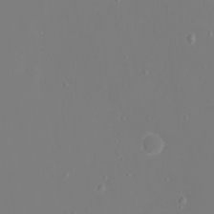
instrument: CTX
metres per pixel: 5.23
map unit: eHh
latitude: -3.1242
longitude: -75.3104
